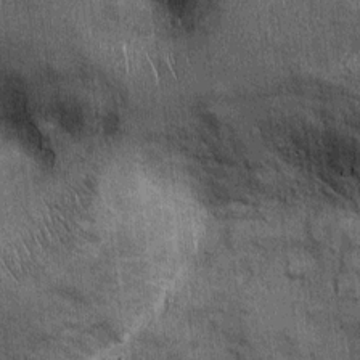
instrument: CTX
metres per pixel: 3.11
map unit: Ht
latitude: -0.1417
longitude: -12.8380
